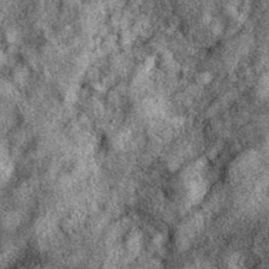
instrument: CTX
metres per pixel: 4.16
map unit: eAb
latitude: 39.1781
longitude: 109.1620
